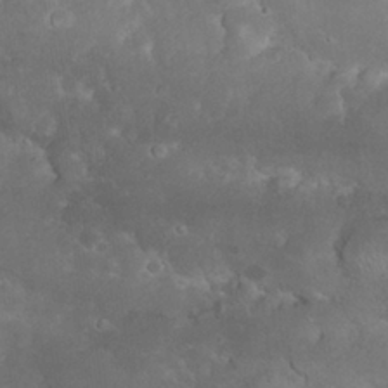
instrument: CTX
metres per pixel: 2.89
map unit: Nhu
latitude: 26.9892
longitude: -65.9150
